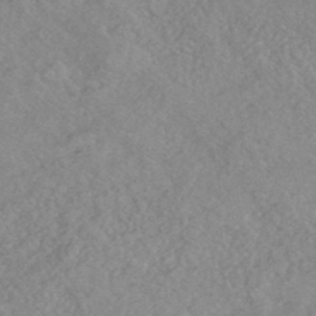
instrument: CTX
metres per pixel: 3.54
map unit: HNhu
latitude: -44.5574
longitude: 92.9731
